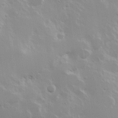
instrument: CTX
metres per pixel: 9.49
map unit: Hve
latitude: 24.1577
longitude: 145.6911
